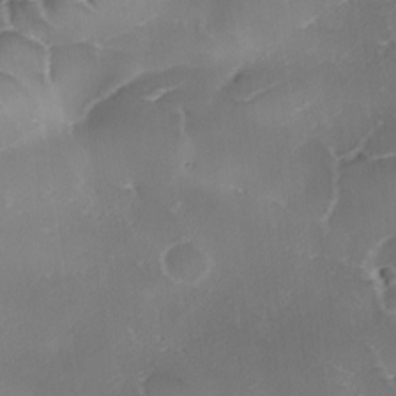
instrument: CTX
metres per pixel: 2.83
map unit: Ave
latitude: -9.8611
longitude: -122.3089
